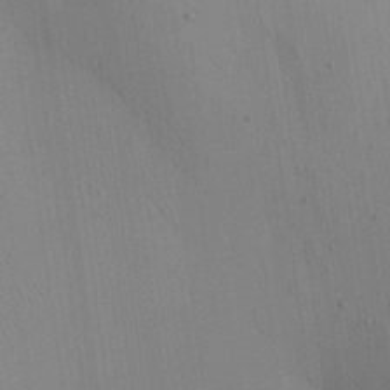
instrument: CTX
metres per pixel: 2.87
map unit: Aa
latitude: 25.5182
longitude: -137.8395
